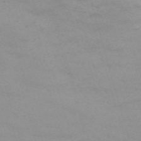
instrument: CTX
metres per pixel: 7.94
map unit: Nve
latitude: -59.6910
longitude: 56.4251
